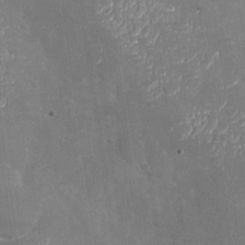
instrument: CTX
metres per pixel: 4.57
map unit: Nhu
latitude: -26.8974
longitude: -58.1578
